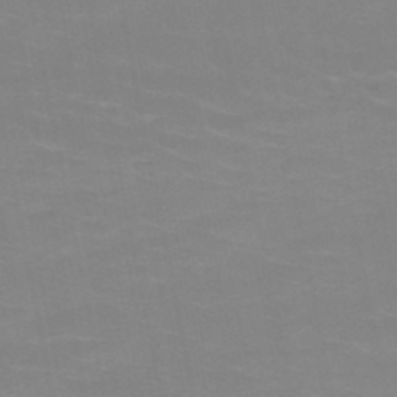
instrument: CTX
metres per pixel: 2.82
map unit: HNb
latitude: -49.6155
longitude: -47.8395
